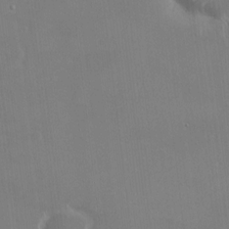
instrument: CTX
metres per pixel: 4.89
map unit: HNhu
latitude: 6.0633
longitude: 7.4265
